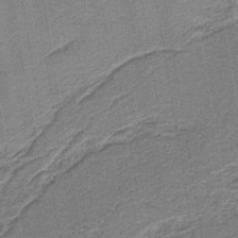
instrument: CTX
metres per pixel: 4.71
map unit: HNb
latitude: -39.4077
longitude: 50.9731
